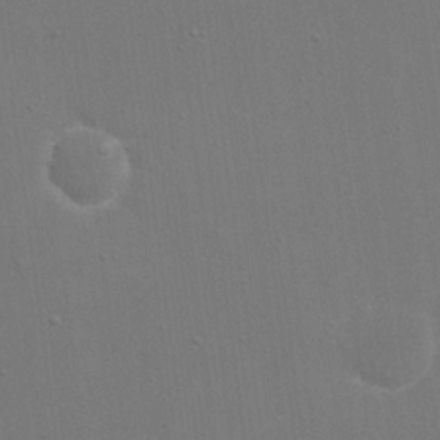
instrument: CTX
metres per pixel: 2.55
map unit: eHh
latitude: 19.5560
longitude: -69.3671
